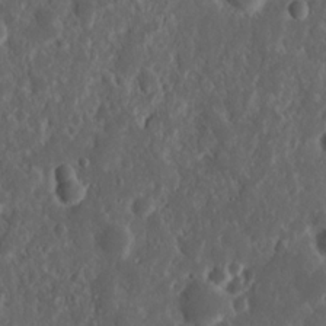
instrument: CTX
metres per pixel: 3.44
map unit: Nhu
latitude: 14.4979
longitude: -73.3104
